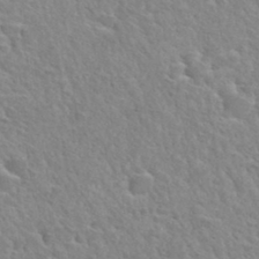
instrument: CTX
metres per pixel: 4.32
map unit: Hto
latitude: 34.3089
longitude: -50.0444
